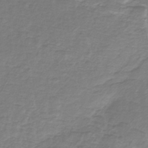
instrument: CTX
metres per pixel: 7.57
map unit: lHb
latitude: -40.1983
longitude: 58.9352
